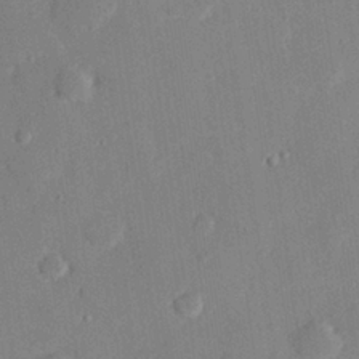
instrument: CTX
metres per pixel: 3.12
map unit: eHh
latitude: 27.7261
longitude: -81.2915
